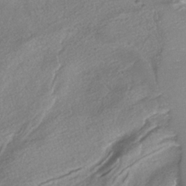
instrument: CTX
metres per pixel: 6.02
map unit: ANa
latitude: -37.7288
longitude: 94.5007
